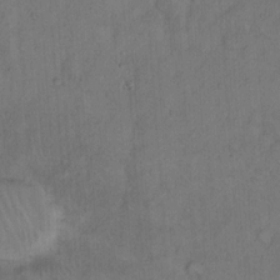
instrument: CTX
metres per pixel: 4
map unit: Hto
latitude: 13.0837
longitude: -57.0836
